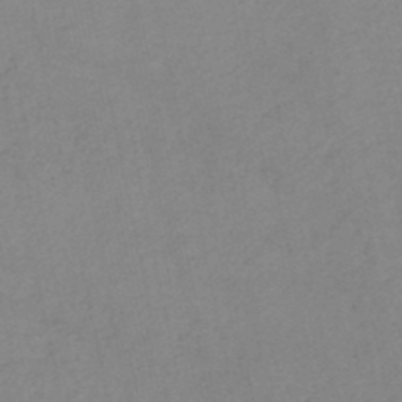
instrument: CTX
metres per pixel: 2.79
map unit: lHb
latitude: -46.6707
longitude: 61.2943
